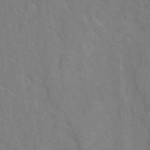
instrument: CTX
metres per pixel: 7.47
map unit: Ht
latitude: 12.7813
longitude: -40.8757
